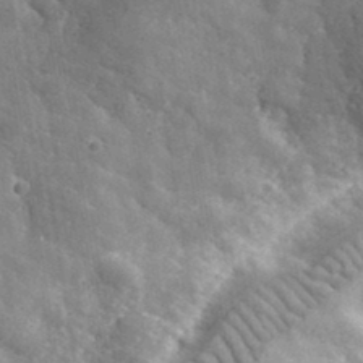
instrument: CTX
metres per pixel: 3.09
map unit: lHvf
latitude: 36.1389
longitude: -88.0822
